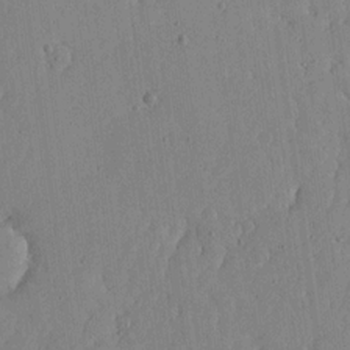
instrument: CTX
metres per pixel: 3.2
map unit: lHvf
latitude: 17.2726
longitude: -114.4034
